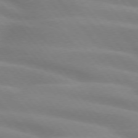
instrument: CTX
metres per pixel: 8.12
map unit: lApd
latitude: 74.4979
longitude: -60.1200
